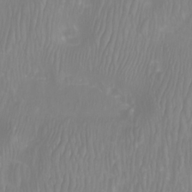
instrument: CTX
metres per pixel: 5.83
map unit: Htu
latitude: -9.4265
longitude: -75.1025
